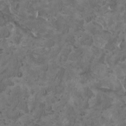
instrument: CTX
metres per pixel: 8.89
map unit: HNhu
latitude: 2.7624
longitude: -3.2537
